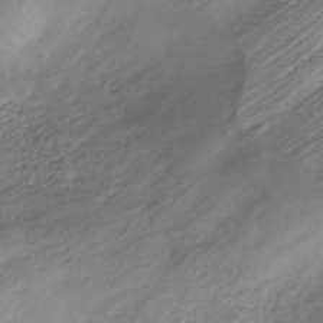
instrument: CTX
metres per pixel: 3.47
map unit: HNhu
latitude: -41.2943
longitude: 100.2739
